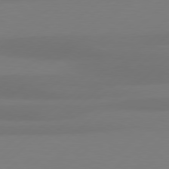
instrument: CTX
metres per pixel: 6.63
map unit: Hpe
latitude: 78.8380
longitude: -132.3089
